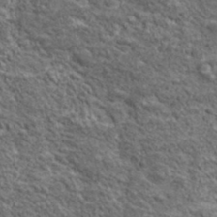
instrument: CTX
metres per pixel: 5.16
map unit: lHvf
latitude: 38.8380
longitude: -89.0837
